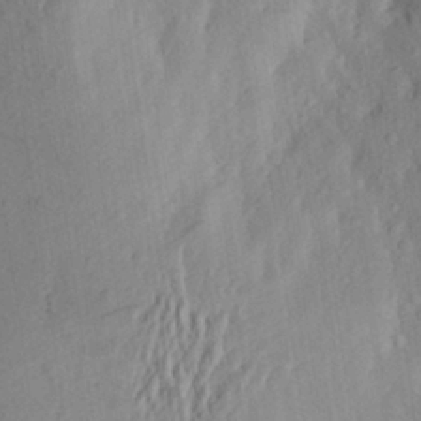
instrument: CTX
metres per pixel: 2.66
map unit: Aa
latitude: 26.4979
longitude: -146.0633
